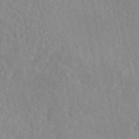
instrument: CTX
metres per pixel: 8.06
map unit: eAb
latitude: 45.8205
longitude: 112.1795
